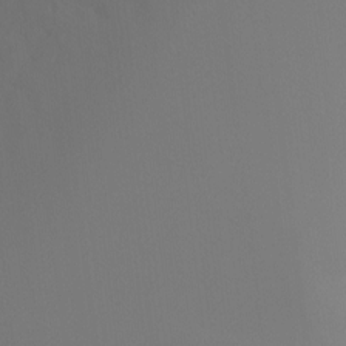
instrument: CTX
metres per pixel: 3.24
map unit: Ht
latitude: -8.6518
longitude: -32.2711
